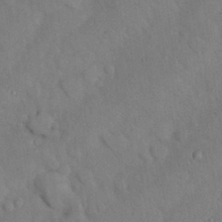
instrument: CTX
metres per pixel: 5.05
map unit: Nhu
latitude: 26.9325
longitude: -70.8947
